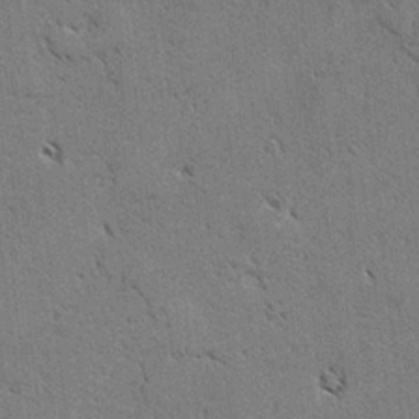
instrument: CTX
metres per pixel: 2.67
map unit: lAvf
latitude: -4.5007
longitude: -112.8758
